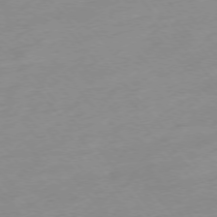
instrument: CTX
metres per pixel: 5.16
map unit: Hpe
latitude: -76.1606
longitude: -15.1970
